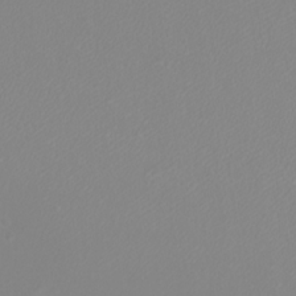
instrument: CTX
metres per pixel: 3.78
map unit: eHh
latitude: -9.0297
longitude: -69.9906
